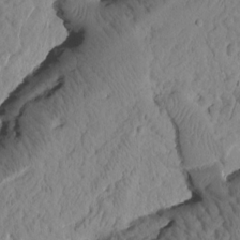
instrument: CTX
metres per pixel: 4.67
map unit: Htu
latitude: 1.3481
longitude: 176.3306
